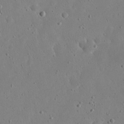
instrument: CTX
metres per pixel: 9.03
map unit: eHh
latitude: 21.4805
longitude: -68.7435
